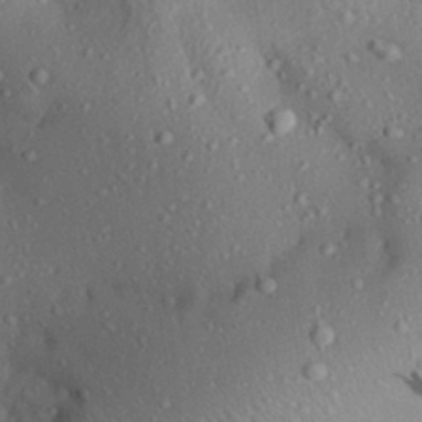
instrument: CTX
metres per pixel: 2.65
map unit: Aa
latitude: 28.4412
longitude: -135.4804
